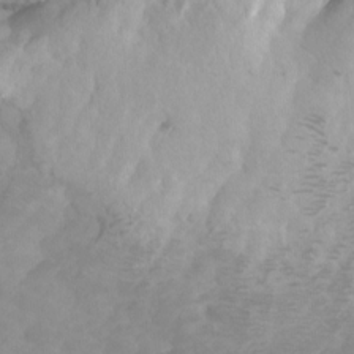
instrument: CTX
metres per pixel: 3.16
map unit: Ht
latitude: -1.5211
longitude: -18.2333
